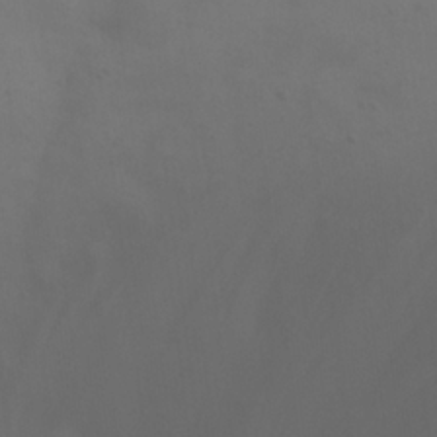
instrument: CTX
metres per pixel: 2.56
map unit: Nhu
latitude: 22.4034
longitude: -65.3482
